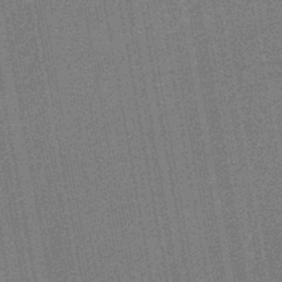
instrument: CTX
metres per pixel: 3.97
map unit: HNb
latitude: -44.9353
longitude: 53.7099
